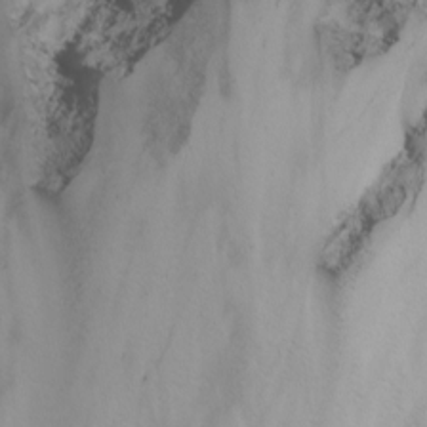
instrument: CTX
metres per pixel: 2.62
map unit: Nhu
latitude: -3.1053
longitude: -72.4790
